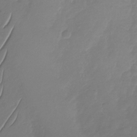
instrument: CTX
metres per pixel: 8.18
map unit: Nhu
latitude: -30.2361
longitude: -58.9325
